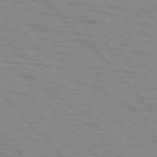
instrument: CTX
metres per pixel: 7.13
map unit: lApd
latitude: 76.8380
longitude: -71.9528
